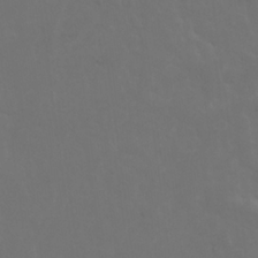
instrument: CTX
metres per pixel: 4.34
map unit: Nhu
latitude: 22.5546
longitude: -65.4048
